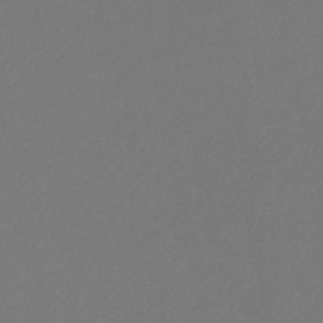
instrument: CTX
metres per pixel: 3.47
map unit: eHb
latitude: -30.7085
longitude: 66.5952
